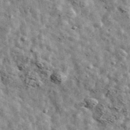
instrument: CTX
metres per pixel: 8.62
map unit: Ave
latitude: 42.8569
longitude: -107.7828
